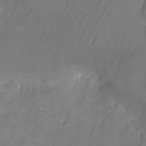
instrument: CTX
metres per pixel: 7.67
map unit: Nhu
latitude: -27.3320
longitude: -71.7261
